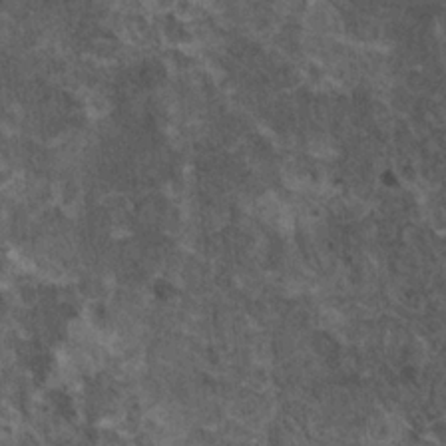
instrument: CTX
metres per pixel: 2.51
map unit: HNhu
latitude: 2.7435
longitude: 4.2361
